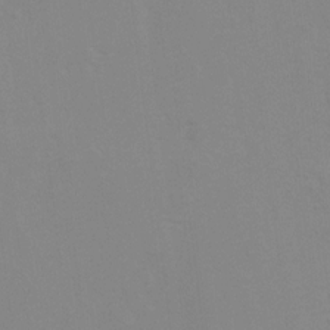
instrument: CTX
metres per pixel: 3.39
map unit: Hto
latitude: 7.5560
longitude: -34.8947
